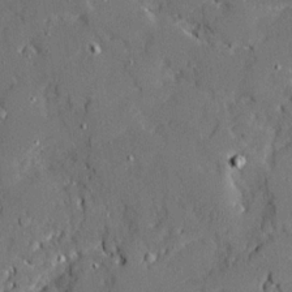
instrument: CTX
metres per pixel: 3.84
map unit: Ave
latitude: 19.6882
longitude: -128.0633
